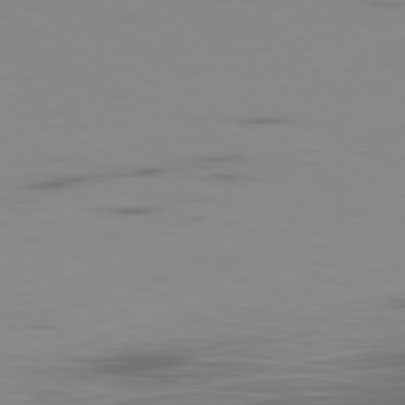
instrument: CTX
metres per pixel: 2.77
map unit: Ap
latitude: -81.0865
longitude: -61.7638
